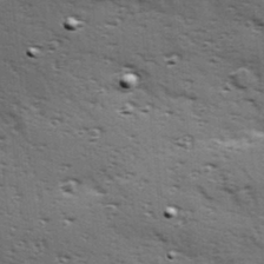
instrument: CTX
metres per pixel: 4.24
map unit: Hve
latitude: 24.1955
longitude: -96.4412
